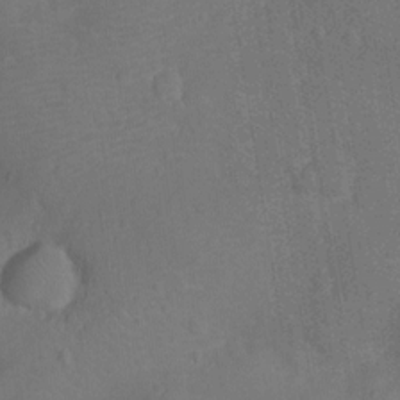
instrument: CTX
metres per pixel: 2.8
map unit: Ht
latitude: -10.8597
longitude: -22.7624
